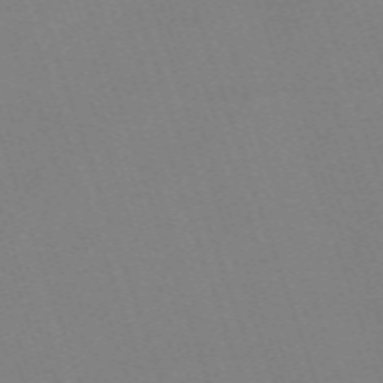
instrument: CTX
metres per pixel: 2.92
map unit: eHh
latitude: -64.7841
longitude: 51.5021
